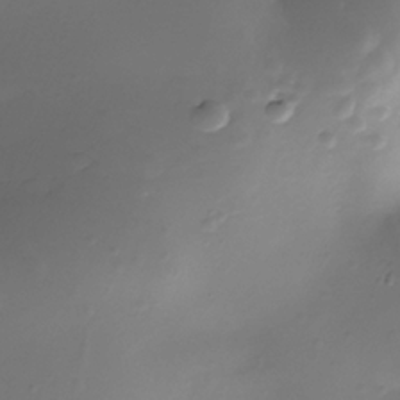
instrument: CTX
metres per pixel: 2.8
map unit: Nhe
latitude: -35.8233
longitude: -117.4049
